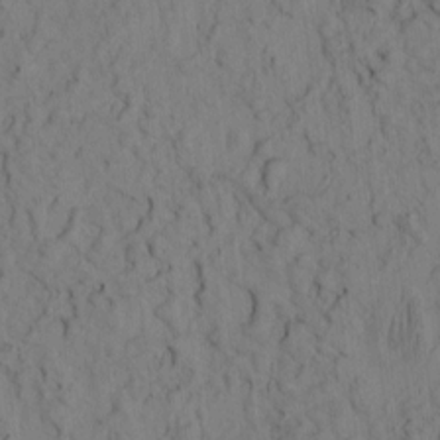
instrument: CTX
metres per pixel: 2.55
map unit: eHh
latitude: -0.8975
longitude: 17.0298
